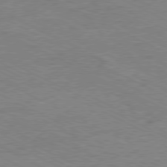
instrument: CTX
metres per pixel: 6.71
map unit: Ap
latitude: -80.7652
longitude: -85.3104
